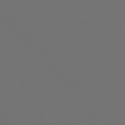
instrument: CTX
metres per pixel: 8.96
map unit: Hpe
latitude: 76.4790
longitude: -169.1592
